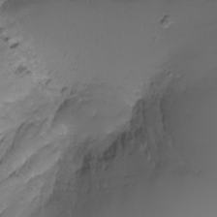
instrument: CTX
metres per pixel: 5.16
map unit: eHh
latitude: -5.4832
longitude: -87.1592
